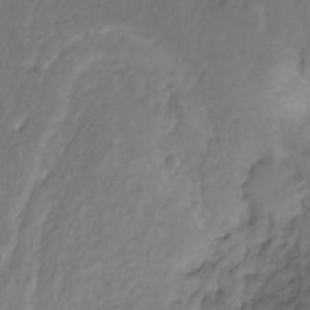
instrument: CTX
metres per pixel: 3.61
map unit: Ht
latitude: -10.0661
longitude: -35.8583
